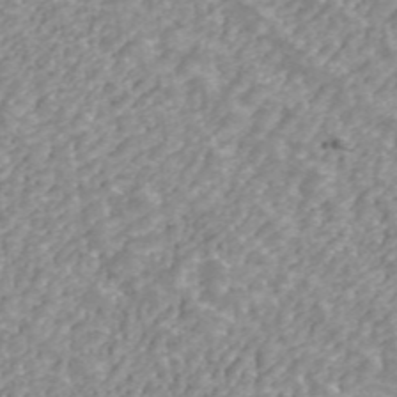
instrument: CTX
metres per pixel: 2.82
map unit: ANa
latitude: 42.9703
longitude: 26.5762
